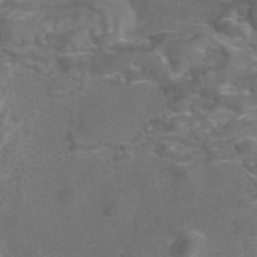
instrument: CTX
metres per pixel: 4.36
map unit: eAb
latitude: 43.3104
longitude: 106.8597
